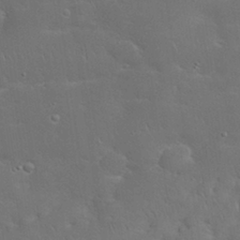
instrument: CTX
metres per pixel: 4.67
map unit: Nhu
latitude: 28.7624
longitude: -67.9717
